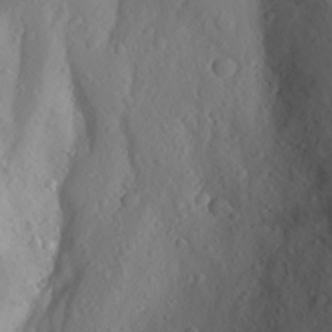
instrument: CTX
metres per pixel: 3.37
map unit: Aa
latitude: 26.7057
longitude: -146.8758
